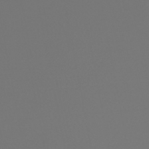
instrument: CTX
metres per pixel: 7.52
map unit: HNhu
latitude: -48.3496
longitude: 101.0108
